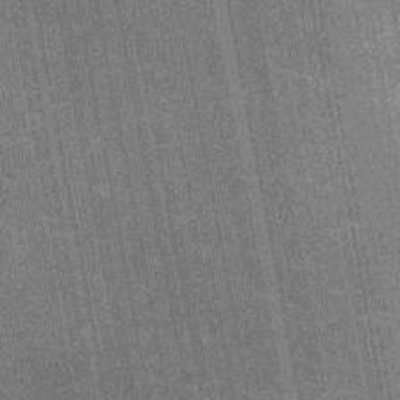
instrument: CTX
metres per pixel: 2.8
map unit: Nhu
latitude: -12.1606
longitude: -21.7072
